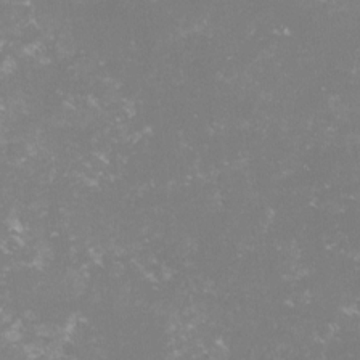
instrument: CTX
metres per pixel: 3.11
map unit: lHvf
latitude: -15.6533
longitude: -100.4790
